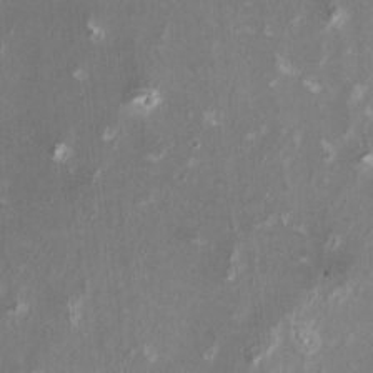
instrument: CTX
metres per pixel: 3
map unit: HNhu
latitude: 1.4804
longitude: -3.5182
